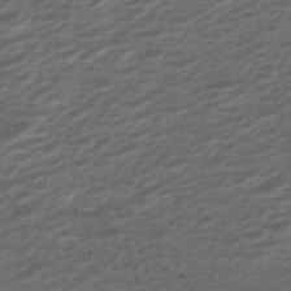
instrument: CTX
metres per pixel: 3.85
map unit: ANa
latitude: -45.0298
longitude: 105.8611
